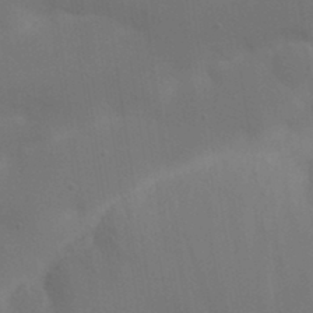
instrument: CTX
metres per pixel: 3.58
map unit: Nhu
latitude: 22.1389
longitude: -73.8017
